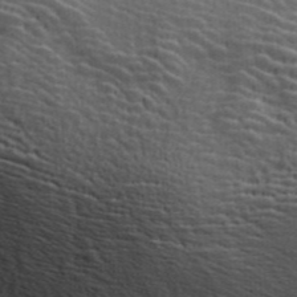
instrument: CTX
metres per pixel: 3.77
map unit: ANa
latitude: 42.0255
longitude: 29.6344
